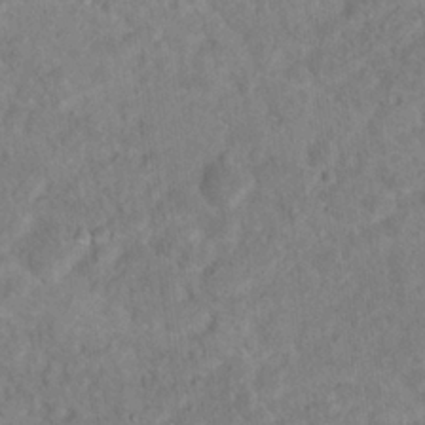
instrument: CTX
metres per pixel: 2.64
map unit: Nhu
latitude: 17.3860
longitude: -34.1388
